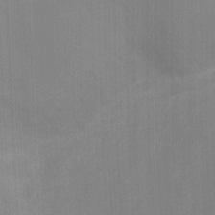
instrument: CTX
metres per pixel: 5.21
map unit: Ht
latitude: -0.1795
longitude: -17.4993
